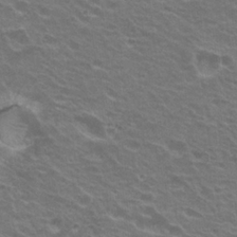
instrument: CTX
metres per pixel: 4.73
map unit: Hto
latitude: 23.1025
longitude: -31.0837
